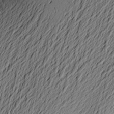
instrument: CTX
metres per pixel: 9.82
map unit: Aa
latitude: 23.3293
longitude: -149.0270
